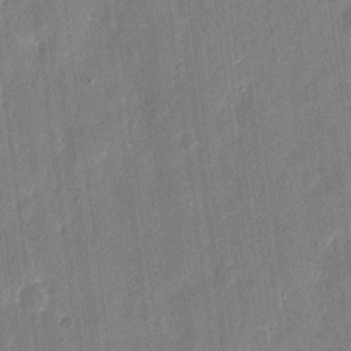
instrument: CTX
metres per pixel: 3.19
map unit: eHh
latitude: 11.1025
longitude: -70.4601
